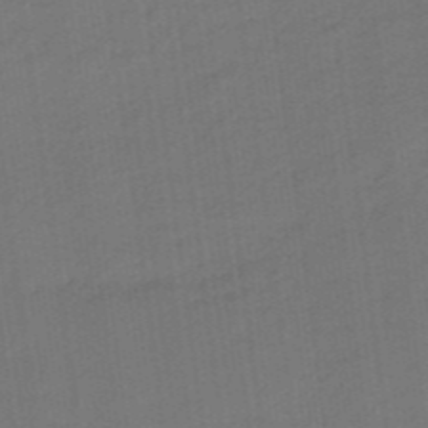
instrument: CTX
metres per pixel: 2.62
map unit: eHb
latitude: -46.9730
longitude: 87.3510
